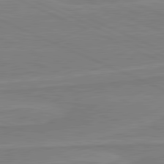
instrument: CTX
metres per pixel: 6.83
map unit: lApd
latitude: 81.3104
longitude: 169.0486
